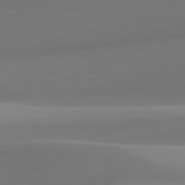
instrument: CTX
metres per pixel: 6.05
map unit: lApd
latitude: 82.0444
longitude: 144.2173
